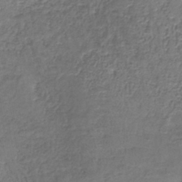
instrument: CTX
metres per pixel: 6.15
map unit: lHb
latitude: -39.2565
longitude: 61.1620
